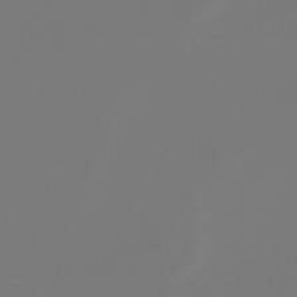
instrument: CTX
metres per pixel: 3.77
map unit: lHb
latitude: -47.5966
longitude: 72.3873
